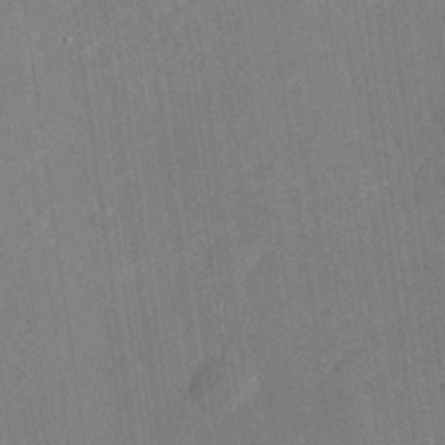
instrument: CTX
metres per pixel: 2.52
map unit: Hve
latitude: 26.5357
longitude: 144.3873
